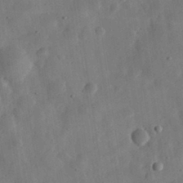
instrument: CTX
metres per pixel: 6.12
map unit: eHh
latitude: 32.4601
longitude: -75.8583
